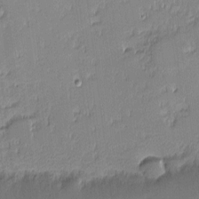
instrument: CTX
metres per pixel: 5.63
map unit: eHh
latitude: -2.8785
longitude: -82.6490
